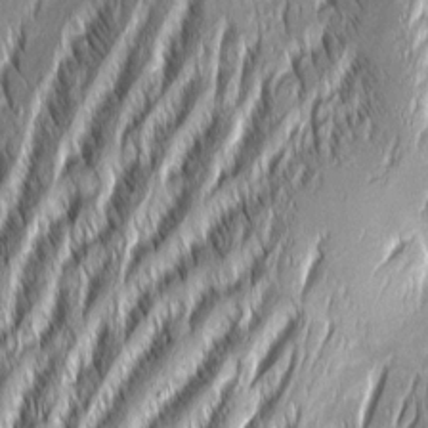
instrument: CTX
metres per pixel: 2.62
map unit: Aa
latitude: 8.2712
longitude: -131.5560
